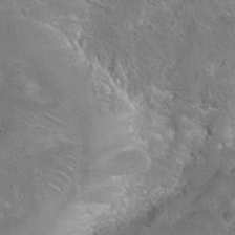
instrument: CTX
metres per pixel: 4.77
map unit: Hto
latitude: 22.8758
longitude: -48.8002
